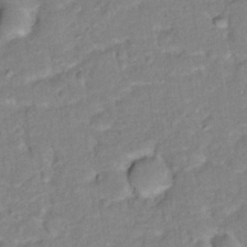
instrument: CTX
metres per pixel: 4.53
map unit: Hto
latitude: 16.8758
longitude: -35.6882
